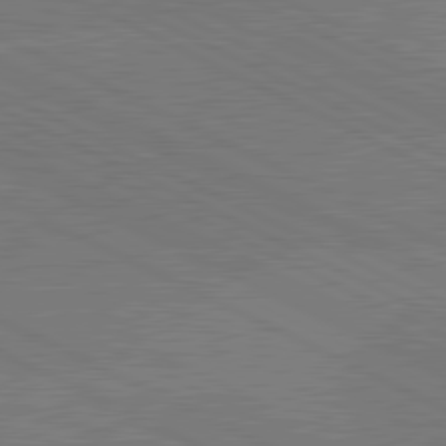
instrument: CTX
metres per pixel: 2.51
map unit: lApd
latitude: 80.9892
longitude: -127.9717
